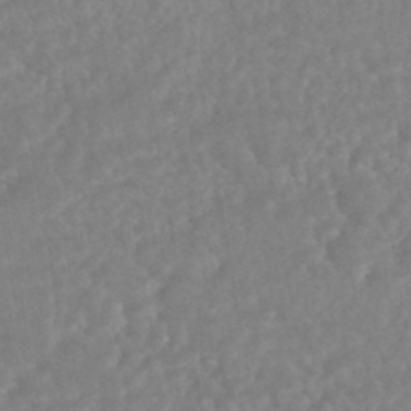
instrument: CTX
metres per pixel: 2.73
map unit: HNhu
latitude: -45.5777
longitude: 96.7085
